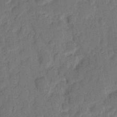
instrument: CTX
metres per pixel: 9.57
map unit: eHh
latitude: 8.6491
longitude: -64.9892
